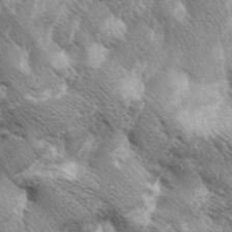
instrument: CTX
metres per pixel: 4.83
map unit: lAa
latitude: -4.1228
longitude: -125.6316
